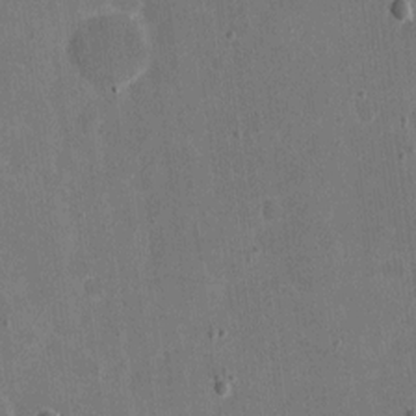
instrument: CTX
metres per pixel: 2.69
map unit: eHh
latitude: 5.6127
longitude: -67.0269
